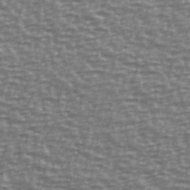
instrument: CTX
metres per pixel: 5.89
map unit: Ave
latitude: 40.3656
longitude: -113.6694
